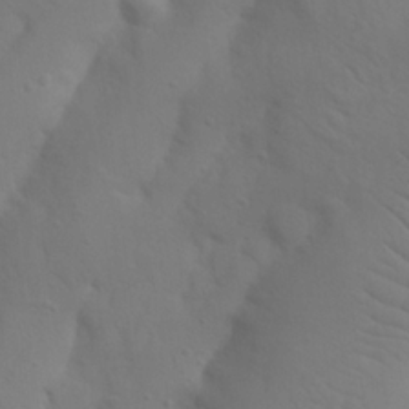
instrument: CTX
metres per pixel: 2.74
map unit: Nhu
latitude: 21.3482
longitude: -73.6694
